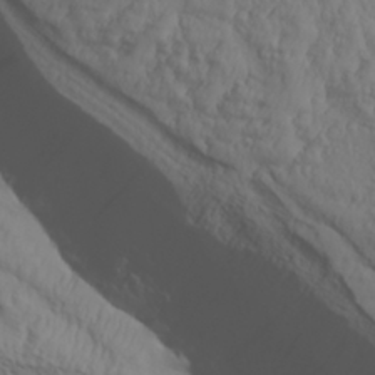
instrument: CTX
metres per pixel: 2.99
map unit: Aa
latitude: 30.4979
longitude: -133.4238
